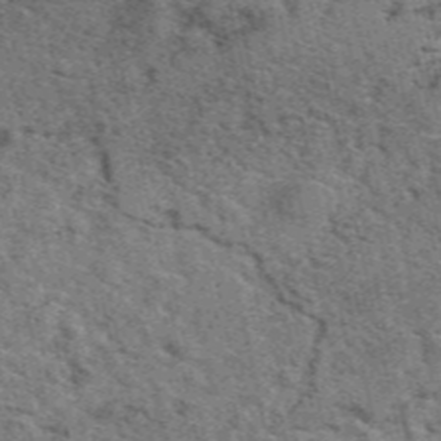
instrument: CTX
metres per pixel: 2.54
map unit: eAb
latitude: 48.4979
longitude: 105.9745
